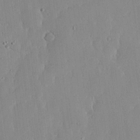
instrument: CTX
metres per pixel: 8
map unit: lHvf
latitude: 17.0458
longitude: -114.8191
